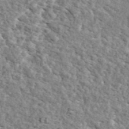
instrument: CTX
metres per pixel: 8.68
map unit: ANa
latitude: 43.9528
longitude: 45.5399
